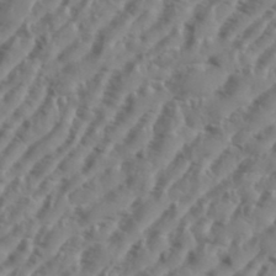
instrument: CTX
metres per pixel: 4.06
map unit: eHh
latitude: 36.5168
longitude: -134.4790
